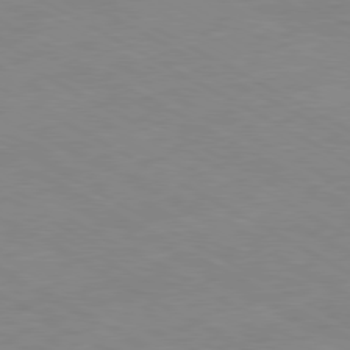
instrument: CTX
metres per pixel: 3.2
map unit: Ap
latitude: -80.7274
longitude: -93.4615
